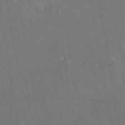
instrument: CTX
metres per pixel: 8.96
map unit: eAb
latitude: 46.9136
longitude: 109.1998
